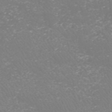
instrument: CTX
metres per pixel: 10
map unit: HNhu
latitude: -47.5210
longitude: 29.8233
